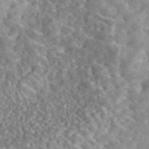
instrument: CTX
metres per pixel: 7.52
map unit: eAb
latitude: 45.1970
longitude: 128.8219
